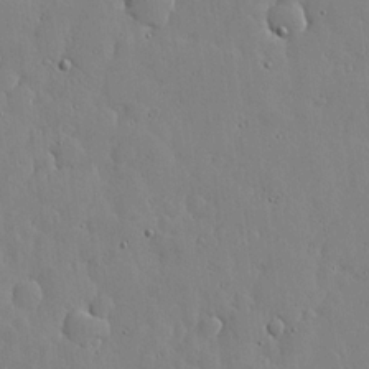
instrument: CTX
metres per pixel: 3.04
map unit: lHvf
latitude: 17.3860
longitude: -114.3278
